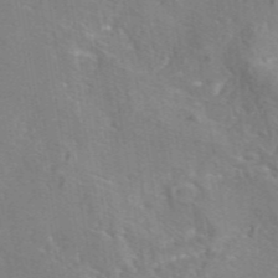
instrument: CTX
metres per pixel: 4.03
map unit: eAb
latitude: 45.7072
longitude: 109.4832
